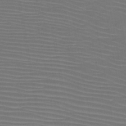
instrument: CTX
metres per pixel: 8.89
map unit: HNb
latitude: -47.2187
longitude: -42.5924
